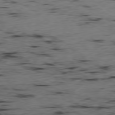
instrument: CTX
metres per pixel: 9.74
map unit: Hpe
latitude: -78.9919
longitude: 13.5777
